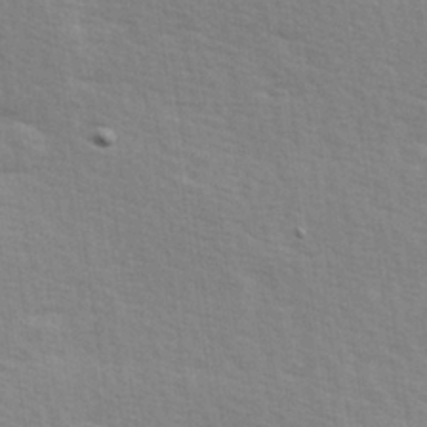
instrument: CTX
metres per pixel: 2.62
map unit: Hve
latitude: 26.0444
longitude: -94.1200
